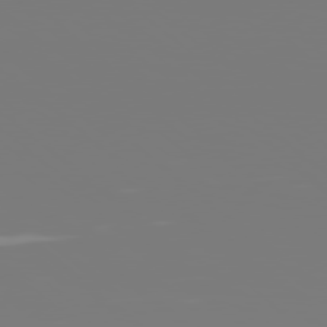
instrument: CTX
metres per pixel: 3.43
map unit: Hpe
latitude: 78.3279
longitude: -138.1578
